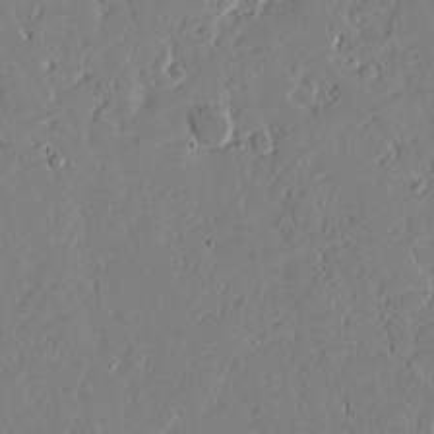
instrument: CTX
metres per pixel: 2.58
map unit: Ave
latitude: 18.3845
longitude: -128.0822
